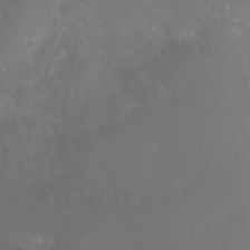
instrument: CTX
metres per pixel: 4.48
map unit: Htu
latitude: -0.5574
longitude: -77.9717
